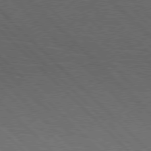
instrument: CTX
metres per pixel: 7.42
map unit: Hpe
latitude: 77.3859
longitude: -127.1592
